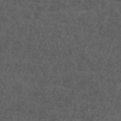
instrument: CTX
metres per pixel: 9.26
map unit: ANa
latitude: 43.5182
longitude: 23.7100
